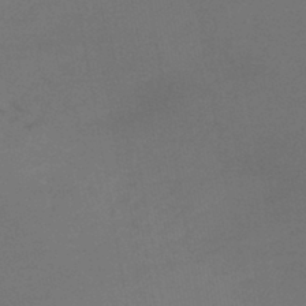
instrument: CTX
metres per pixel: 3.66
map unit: lHb
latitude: -43.5966
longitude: 75.1620
